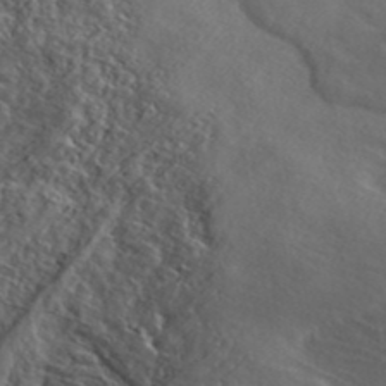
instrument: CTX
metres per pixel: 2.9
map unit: ANa
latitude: 42.2145
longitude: 53.0675
